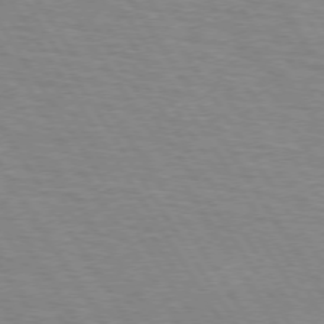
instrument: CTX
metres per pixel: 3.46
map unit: lApd
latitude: 73.5560
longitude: -72.6680
